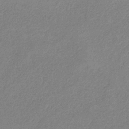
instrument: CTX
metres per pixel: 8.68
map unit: HNb
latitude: -33.8612
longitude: 55.7289
